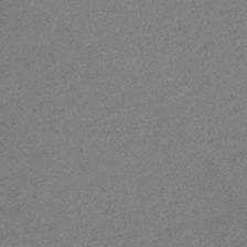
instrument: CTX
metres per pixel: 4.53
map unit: lHb
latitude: -44.3684
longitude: 59.6154
